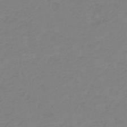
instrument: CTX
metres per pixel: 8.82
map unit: HNb
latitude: -50.6518
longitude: -54.2711
